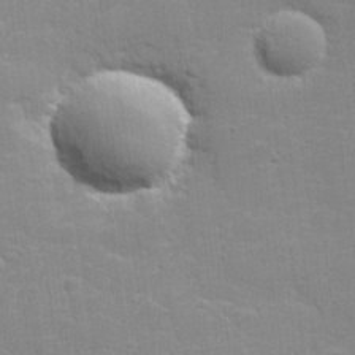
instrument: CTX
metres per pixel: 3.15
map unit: lHvf
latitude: 24.3656
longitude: 142.1983
